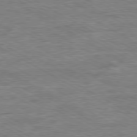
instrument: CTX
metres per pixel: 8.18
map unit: Ap
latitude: -80.4251
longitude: -77.0647
